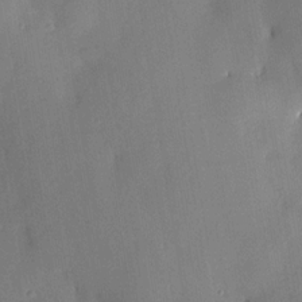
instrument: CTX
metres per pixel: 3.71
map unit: HNhu
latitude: 14.8947
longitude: 12.3684
